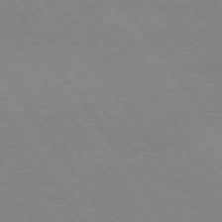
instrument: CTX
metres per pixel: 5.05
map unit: Hpe
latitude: 74.3278
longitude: -141.0458
